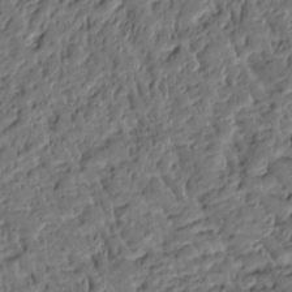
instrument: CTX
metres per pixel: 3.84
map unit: Ht
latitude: 9.5182
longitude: -77.8583
